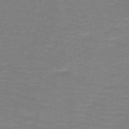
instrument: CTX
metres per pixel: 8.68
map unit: HNb
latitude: -49.6722
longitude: -50.8947
